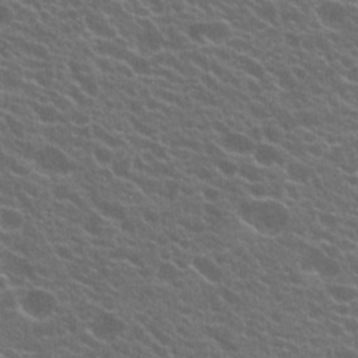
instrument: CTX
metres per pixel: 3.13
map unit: Hto
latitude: 21.2159
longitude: -35.0269
